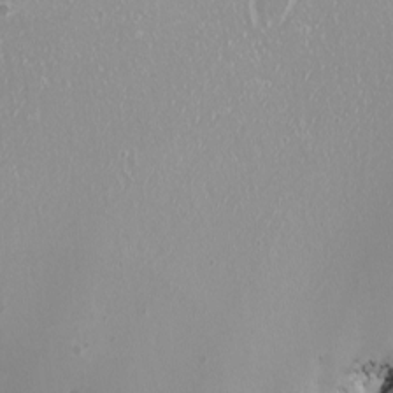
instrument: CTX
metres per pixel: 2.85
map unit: Nhu
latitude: -8.4629
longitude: -94.5168
